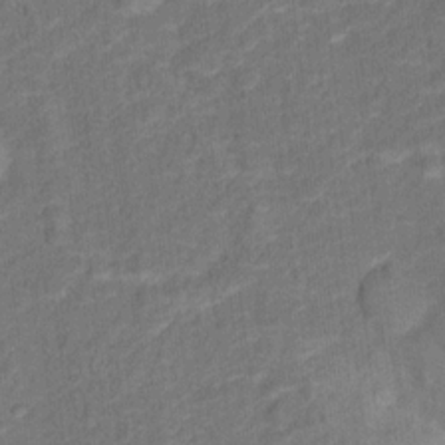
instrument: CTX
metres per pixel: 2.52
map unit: Hto
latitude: 15.2915
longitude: -39.5560
